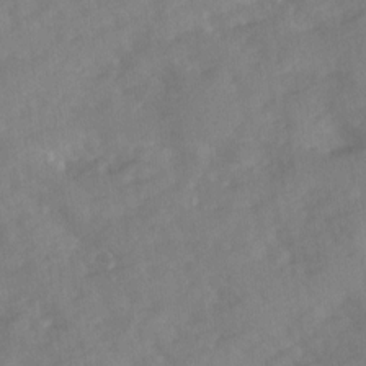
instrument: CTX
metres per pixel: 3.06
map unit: Ave
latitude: 10.6113
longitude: -102.4979
